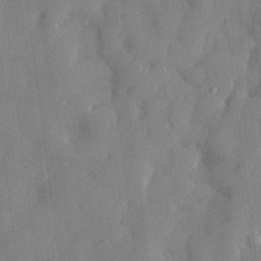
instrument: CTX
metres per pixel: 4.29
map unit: lHvf
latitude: 24.3656
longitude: 143.0864
